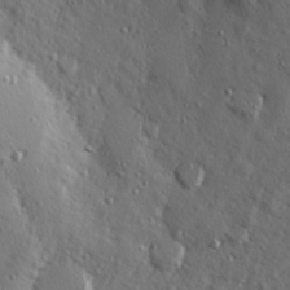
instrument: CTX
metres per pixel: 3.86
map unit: Hve
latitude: 25.5560
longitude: -92.9513
